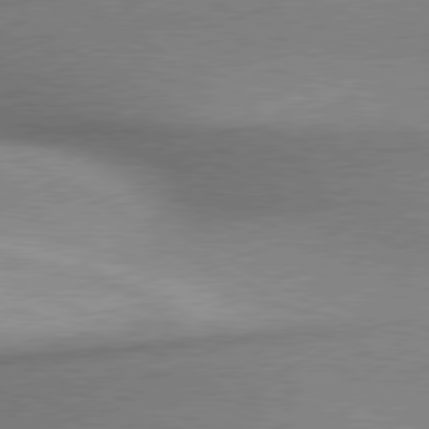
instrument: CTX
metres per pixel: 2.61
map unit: lApd
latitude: 79.9528
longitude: -176.1955
